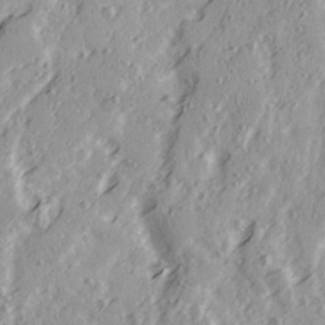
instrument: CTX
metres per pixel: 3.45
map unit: Ave
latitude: 21.5938
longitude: -131.3482
